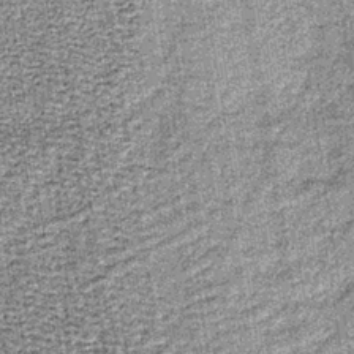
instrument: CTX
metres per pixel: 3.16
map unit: lHb
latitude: -36.9541
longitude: 64.5385
